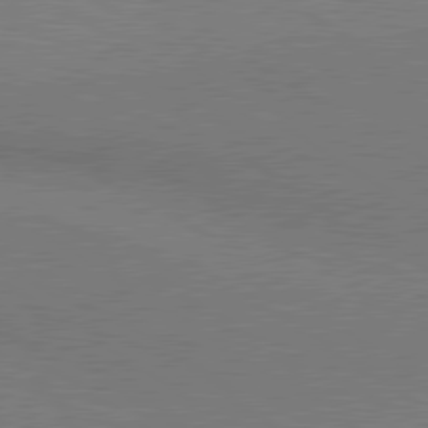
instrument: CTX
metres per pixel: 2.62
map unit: lApd
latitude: 80.1956
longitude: 127.1809
